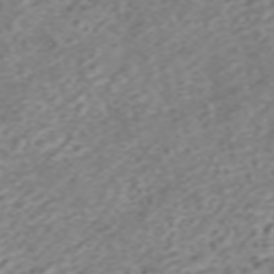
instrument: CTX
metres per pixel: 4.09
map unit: ANa
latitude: 45.9150
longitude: 21.9556
